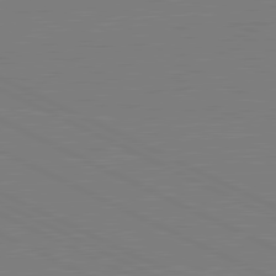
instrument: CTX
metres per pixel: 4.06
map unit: lApd
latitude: 81.3293
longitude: 150.3495
